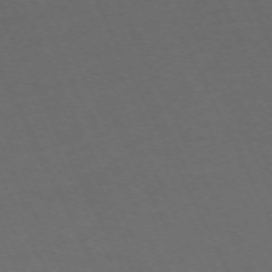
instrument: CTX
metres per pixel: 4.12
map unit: Hpe
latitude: -71.1620
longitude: 16.2551
